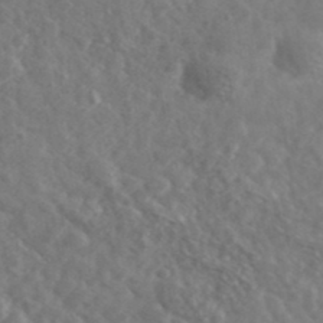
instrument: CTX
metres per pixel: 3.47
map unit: Ave
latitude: 38.7246
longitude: -106.6113
